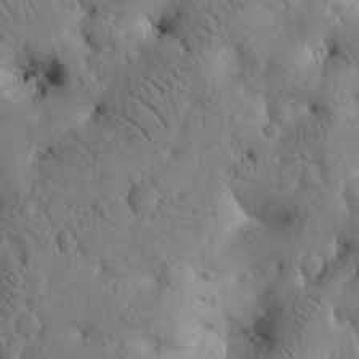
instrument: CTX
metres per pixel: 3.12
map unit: Htu
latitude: -3.5210
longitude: 170.8975
